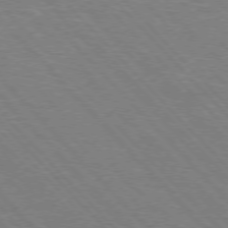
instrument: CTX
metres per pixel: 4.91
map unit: Hpe
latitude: -77.0675
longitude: -12.7624
